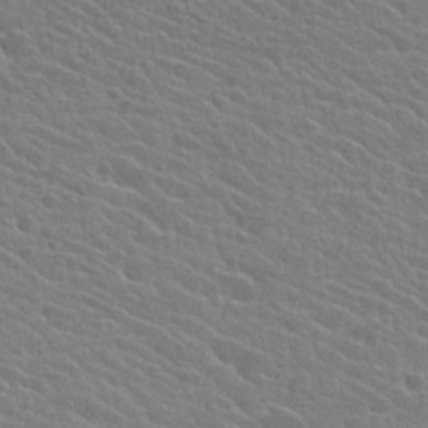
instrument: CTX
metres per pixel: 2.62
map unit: Hto
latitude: 25.0458
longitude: -40.7813
